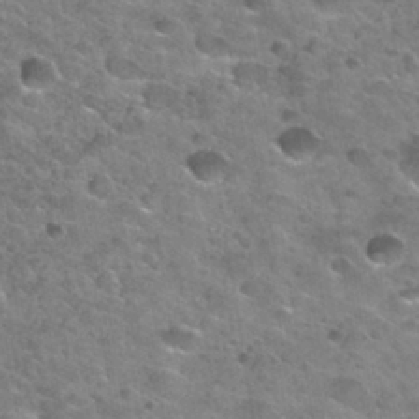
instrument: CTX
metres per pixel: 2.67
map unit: Nhu
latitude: 31.5749
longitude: -53.4238
